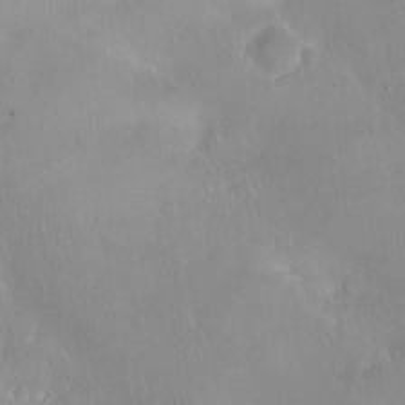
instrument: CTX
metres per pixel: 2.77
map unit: Ht
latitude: -14.2362
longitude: -41.5560
